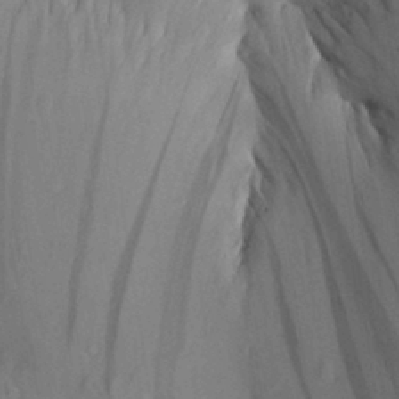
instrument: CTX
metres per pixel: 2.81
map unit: Aa
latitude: 29.8772
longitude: -135.4804
